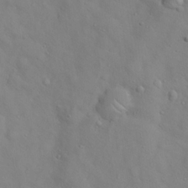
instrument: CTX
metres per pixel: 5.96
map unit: Hto
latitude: 18.6112
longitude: -53.5938
